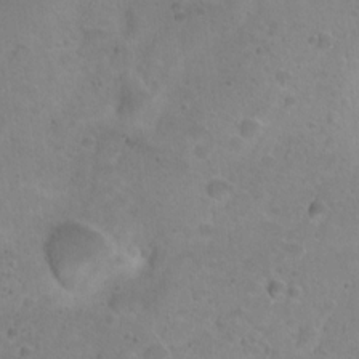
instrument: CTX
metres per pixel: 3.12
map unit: Ht
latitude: 4.3656
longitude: -19.7260
